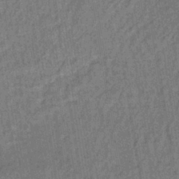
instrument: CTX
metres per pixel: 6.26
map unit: lHb
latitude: -35.3888
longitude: 63.9367
